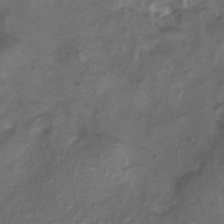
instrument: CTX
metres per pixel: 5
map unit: Htu
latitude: 3.2159
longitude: -20.1389
